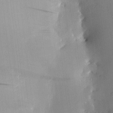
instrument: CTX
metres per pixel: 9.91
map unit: HNhu
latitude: 10.8758
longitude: 15.9556
